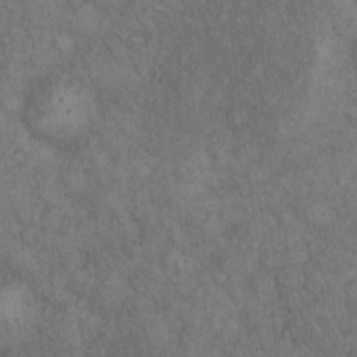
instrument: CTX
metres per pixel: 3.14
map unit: Hto
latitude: 15.4427
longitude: -56.4601
